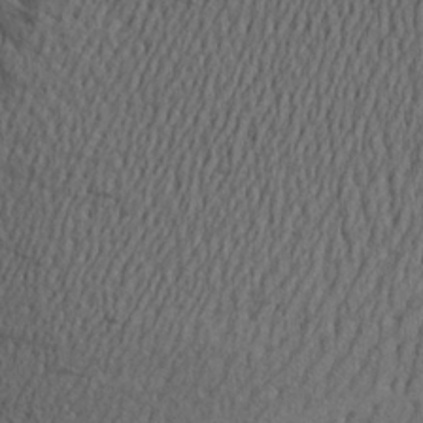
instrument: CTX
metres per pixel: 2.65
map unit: Aa
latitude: 21.9528
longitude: -144.4412
